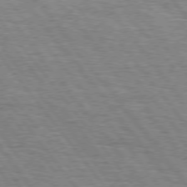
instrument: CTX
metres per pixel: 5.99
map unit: Hpe
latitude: 75.0647
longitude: -138.8758
